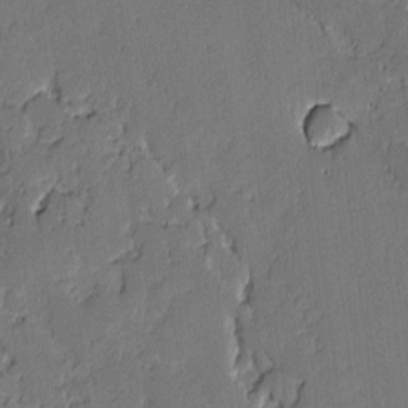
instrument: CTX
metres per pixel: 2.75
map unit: lAvf
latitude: -1.1620
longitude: -106.1389
